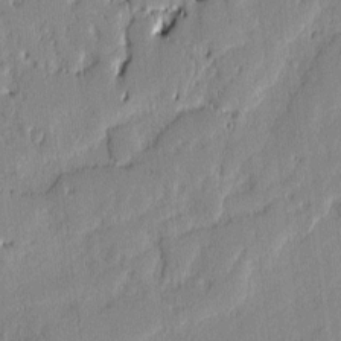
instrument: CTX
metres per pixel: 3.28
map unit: lAvf
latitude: -1.4266
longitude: -107.2537
